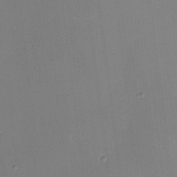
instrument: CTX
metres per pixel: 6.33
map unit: eHh
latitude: 5.3293
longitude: -68.4601
